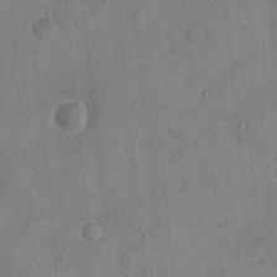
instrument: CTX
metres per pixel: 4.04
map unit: eHh
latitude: 21.5560
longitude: -62.9892
